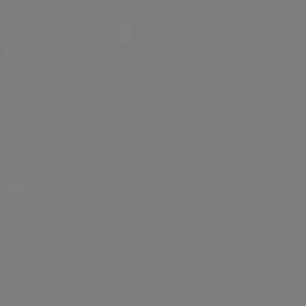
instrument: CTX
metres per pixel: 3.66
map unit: lHb
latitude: -45.7856
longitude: 66.0283
